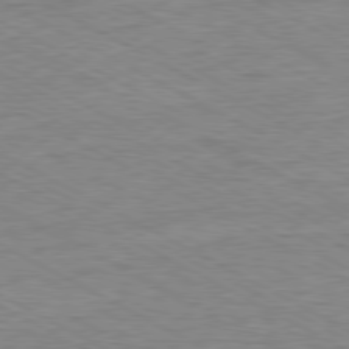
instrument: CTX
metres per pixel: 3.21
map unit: Ap
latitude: -80.6897
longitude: -76.6868
